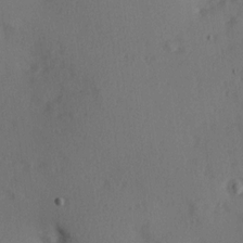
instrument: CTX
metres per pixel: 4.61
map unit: Hve
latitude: 13.9150
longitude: -90.2711
